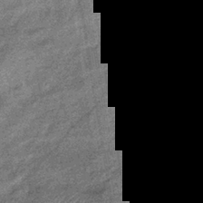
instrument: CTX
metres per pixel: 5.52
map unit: eHb
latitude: -38.8975
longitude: 79.5210
